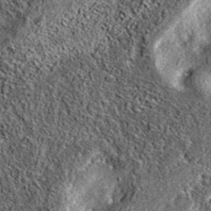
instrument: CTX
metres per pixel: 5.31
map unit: eAb
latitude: 37.4237
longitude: 108.3873
